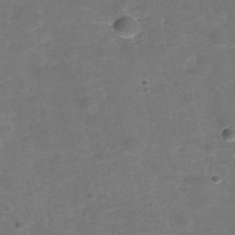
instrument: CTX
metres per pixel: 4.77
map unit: Hve
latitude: -30.0661
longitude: 92.8030
